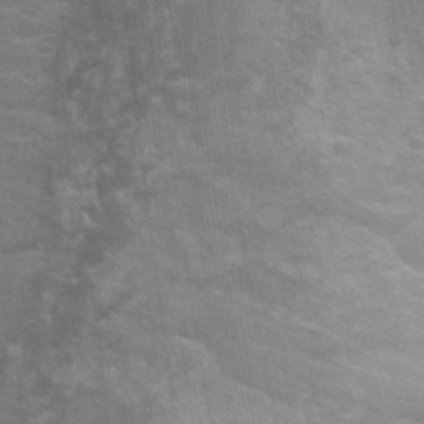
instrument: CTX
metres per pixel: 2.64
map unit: Ht
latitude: 0.3845
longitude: -32.4790
